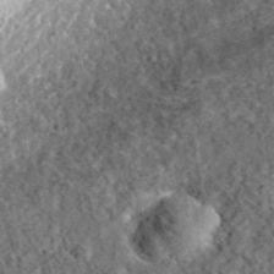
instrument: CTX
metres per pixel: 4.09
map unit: eHh
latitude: 37.1214
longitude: -79.1970
